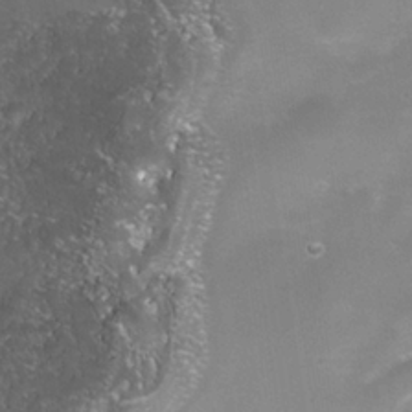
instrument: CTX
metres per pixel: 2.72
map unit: Nhe
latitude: -36.7652
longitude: -118.0255
